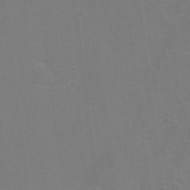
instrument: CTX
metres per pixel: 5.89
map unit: Hto
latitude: 7.2348
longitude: -35.7638
